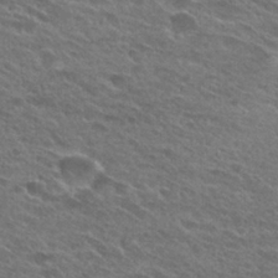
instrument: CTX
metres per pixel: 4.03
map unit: Hto
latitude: 26.1011
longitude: -43.9339
